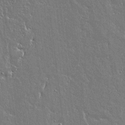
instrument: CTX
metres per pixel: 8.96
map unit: lAvf
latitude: 15.3293
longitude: -128.5357
